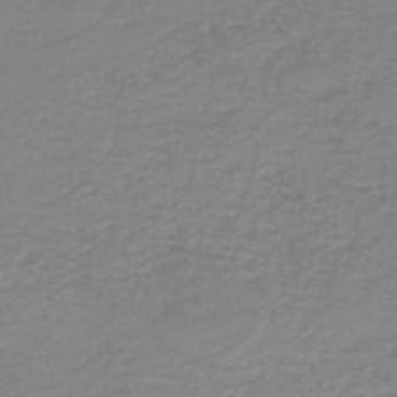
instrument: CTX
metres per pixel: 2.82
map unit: HNb
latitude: -46.5384
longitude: 52.4062
